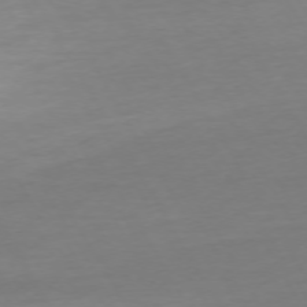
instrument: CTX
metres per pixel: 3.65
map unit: Ap
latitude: -74.5385
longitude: -68.9325
